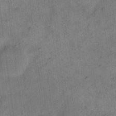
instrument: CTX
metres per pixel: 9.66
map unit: eHh
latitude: 14.4412
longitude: -66.2900
